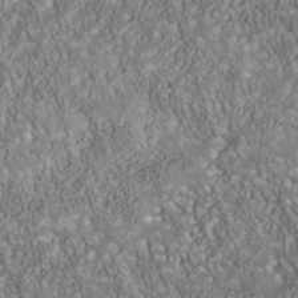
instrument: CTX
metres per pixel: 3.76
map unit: Nhu
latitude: -40.6329
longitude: -85.1025
